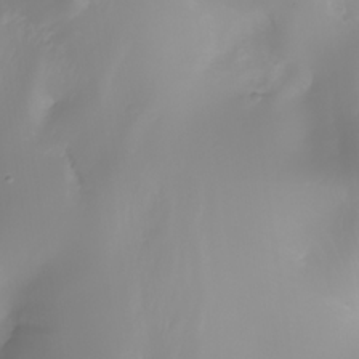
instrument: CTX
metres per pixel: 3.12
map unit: Nhe
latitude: -34.4062
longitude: -144.6868
